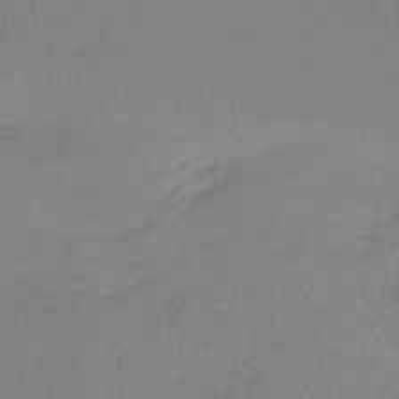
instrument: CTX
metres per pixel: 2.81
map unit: lHb
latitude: -41.4832
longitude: 64.5385
